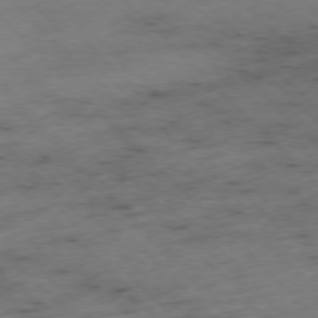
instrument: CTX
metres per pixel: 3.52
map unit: Hpe
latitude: -77.0109
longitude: -16.6491
